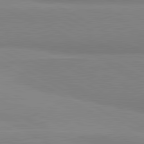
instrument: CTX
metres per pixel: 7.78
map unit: lApd
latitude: 81.3482
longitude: 159.8611
